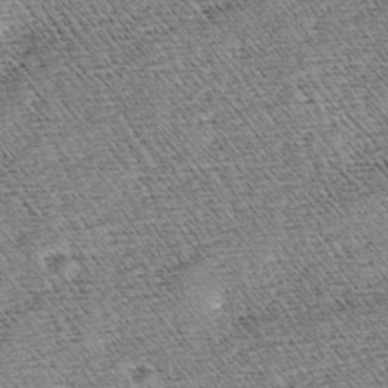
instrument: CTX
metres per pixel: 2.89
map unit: lAa
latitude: -3.4832
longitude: -122.4034
